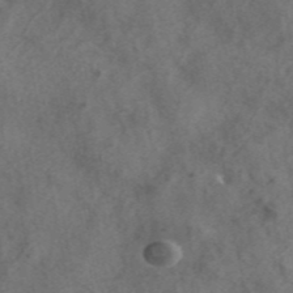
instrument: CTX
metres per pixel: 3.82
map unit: ANa
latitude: 44.1011
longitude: 29.0675
